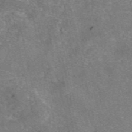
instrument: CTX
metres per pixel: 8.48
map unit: eAb
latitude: 47.3104
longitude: 104.7841
